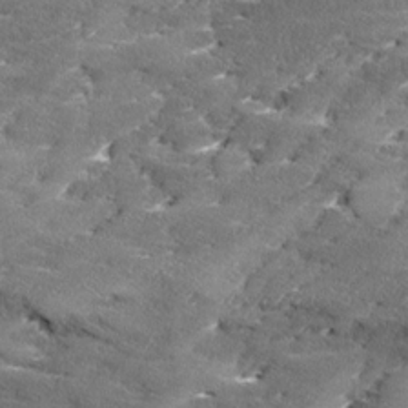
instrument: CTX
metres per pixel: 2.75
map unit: Ave
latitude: 17.5560
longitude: -136.5357
